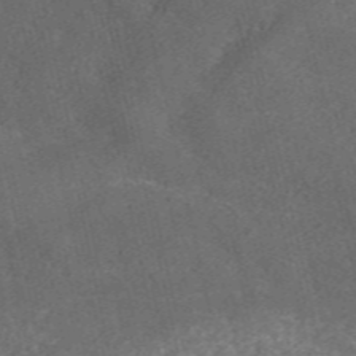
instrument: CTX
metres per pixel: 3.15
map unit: ANa
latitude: 36.9892
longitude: 15.7100
